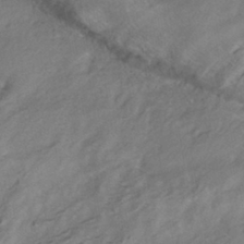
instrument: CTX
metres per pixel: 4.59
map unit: HNhu
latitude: -41.7855
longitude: 105.2187
